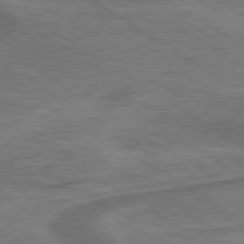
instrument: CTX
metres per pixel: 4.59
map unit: lApd
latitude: 79.8584
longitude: 172.6140
